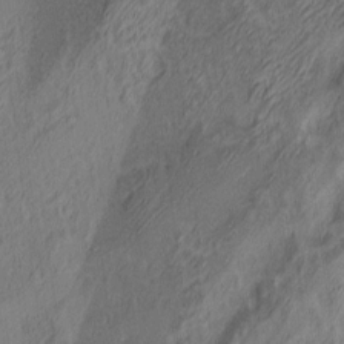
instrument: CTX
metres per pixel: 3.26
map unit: lAa
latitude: 3.5749
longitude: -115.4615
